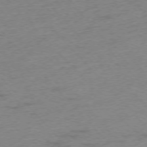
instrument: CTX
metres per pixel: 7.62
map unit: Hpe
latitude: -76.2928
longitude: -11.2348
